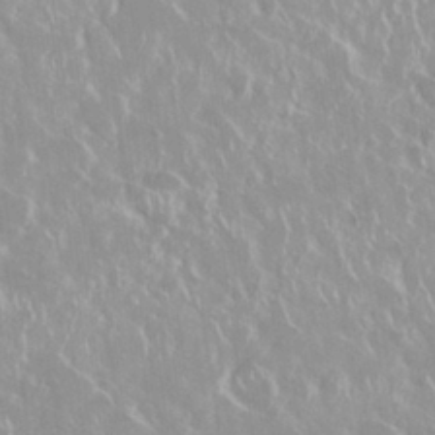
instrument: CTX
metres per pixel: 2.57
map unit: Nhu
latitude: 28.9891
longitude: -61.1214
